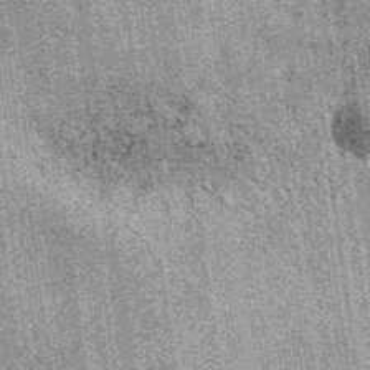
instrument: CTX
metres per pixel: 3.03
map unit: eAb
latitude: 37.7260
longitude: 107.8044
